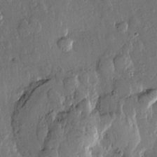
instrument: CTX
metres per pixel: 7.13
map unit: Htu
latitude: -0.1984
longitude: -176.6112
